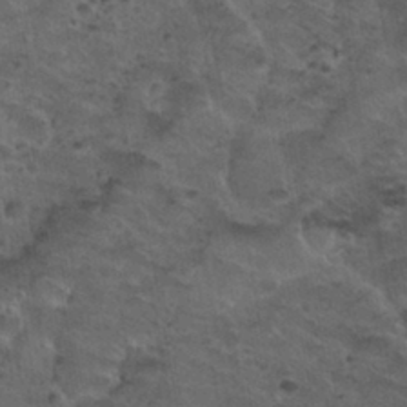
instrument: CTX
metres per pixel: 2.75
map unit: Nhu
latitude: 31.3671
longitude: -53.1025
